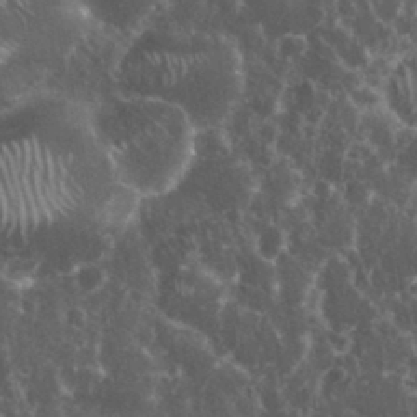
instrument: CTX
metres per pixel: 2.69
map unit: eHh
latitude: 34.2711
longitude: -60.2333
